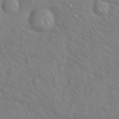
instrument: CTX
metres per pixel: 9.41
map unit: Hto
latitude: 18.9136
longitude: -53.3482
